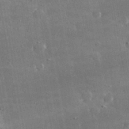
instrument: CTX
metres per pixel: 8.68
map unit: lHvf
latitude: 31.2537
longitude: -91.1970
